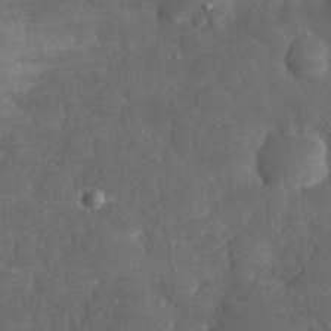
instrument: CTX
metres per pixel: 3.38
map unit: eHh
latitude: 31.6505
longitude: -70.6112
